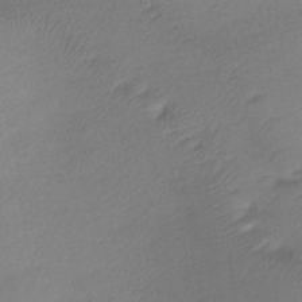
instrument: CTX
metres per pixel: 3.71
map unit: HNhu
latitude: -40.5007
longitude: 95.0486
